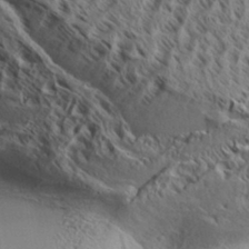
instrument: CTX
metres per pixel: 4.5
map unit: Aa
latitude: 32.8947
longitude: -138.2900
